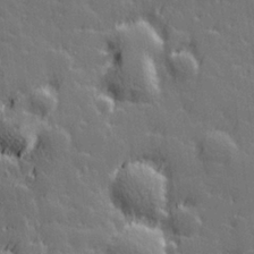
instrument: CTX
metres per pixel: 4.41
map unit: Hve
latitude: 26.8758
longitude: 144.9164
